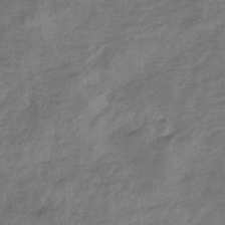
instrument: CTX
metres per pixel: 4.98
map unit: lHb
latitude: -34.8786
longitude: 68.9163
